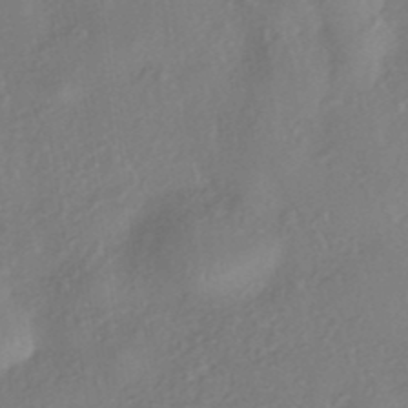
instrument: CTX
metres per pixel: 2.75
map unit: eHh
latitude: -42.0472
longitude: 118.3117
